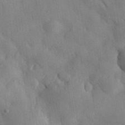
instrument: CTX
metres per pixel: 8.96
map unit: eHh
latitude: 30.5168
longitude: -76.3467
